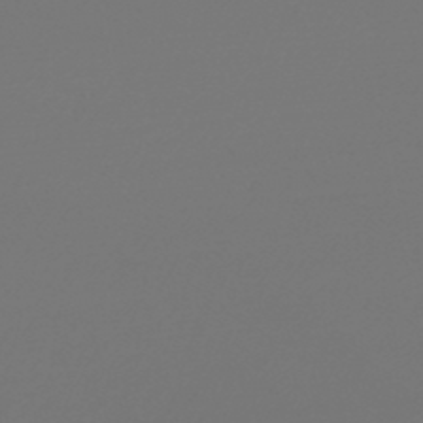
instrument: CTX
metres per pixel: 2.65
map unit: lHb
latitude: -47.4265
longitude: 59.8611
